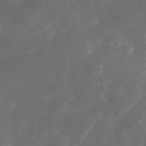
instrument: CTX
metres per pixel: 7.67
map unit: Nhe
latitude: -34.4062
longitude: -145.4426
